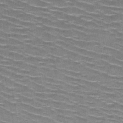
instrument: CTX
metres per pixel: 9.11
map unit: HNb
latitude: -47.9367
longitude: -47.3293
